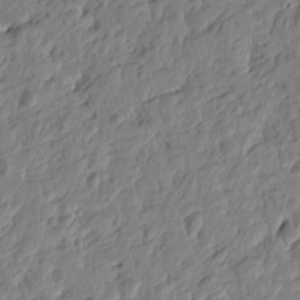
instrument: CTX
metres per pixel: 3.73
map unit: Htu
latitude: -0.9164
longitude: -178.5357
